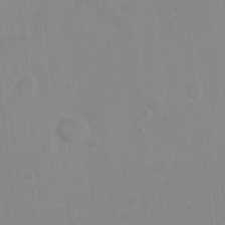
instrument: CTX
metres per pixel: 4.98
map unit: Nhu
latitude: 4.1956
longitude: -16.9703
